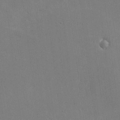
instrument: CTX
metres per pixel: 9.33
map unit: lHvf
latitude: -11.3699
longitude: -102.2711
